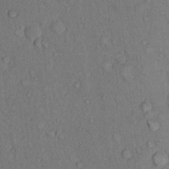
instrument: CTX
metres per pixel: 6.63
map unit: Hto
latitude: 9.8961
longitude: -59.1970
